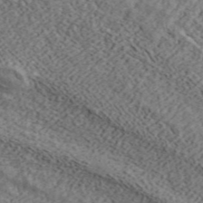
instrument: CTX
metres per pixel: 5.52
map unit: ANa
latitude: 44.9702
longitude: 45.0864
